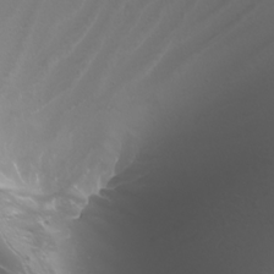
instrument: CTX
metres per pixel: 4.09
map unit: Nhu
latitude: -8.2172
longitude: -94.2334
